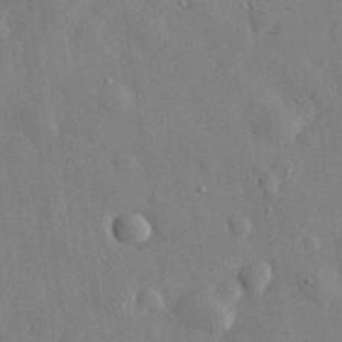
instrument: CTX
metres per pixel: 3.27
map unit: eHh
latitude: 32.4601
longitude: -77.7260
